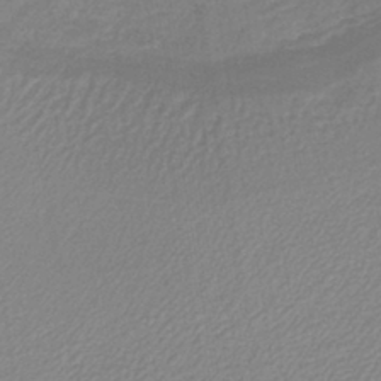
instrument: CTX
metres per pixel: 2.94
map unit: lHb
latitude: -40.3306
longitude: 64.2173
